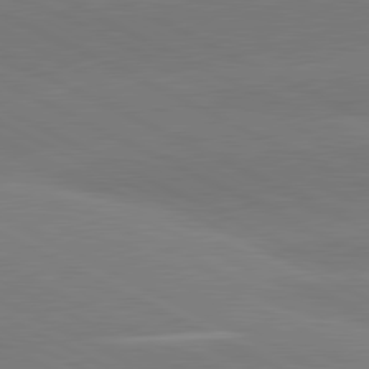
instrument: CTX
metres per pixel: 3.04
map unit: lApd
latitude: 81.2159
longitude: -153.9150
